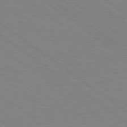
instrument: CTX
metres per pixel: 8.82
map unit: Hpe
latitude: 79.1026
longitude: -124.7057
